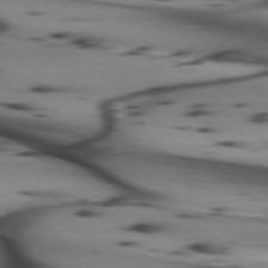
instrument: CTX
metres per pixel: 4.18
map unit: lApd
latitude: 74.5924
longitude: -65.2915
